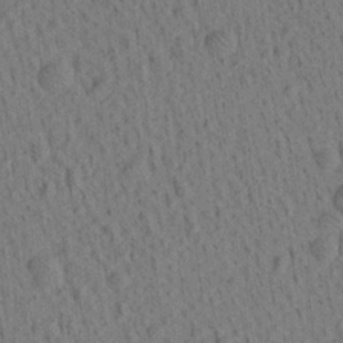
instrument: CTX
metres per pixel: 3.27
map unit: Aa
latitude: 21.9528
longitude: -139.0836
